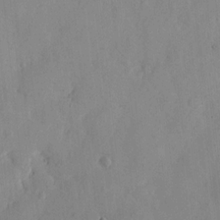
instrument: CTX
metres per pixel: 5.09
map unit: eHh
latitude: 11.3860
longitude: -67.8205
